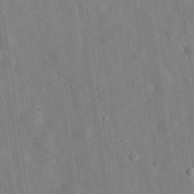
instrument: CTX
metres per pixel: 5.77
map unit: eHh
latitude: 32.7813
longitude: -78.1578
